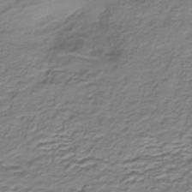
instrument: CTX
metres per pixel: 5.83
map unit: eHh
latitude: -42.9919
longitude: 117.2942
